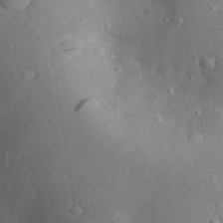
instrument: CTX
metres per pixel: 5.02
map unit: Aa
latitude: 29.1592
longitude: -131.6694
